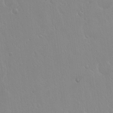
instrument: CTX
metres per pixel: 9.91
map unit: Hto
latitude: 17.7072
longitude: -57.9906
